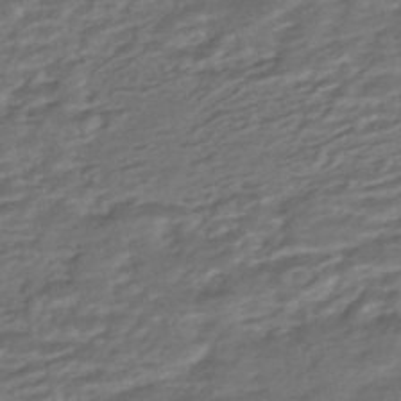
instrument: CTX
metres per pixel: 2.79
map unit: HNhu
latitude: -45.6155
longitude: 104.7085
